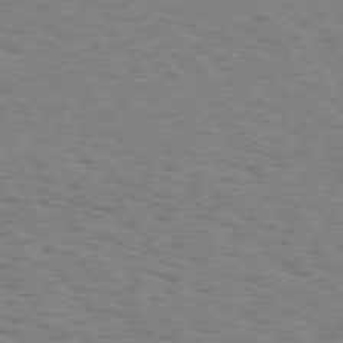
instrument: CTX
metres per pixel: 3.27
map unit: Hpe
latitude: 73.7828
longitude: -132.1389
